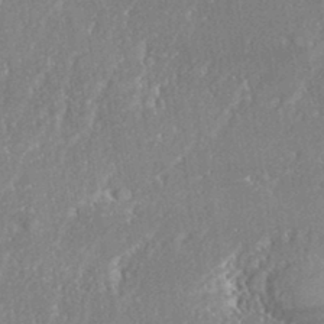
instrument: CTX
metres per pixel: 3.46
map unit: eHh
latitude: 34.0633
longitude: -132.7435
